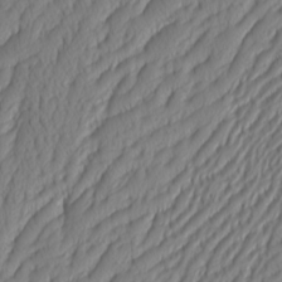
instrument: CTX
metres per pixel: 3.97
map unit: Htu
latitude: -4.4629
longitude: -72.0633
